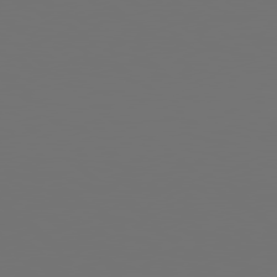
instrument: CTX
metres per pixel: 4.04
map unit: lApd
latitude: 79.0270
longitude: 176.3117
